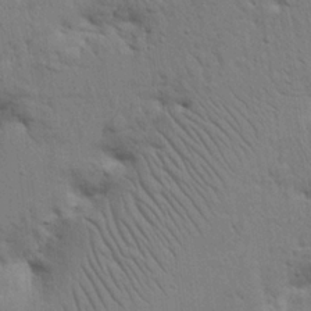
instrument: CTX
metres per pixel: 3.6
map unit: Nhu
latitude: 16.3656
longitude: -75.1592
